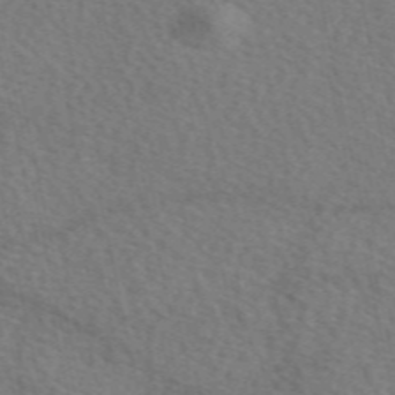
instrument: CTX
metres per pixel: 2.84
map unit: eAb
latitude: 50.6301
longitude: 117.0486
